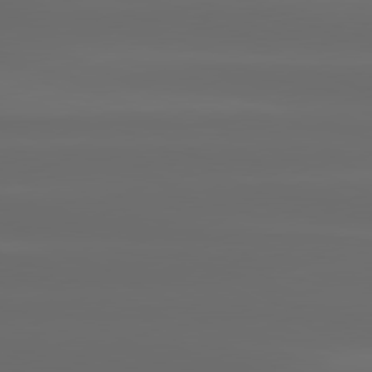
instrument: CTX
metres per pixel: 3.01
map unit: lApd
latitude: 80.6490
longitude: -137.5182
